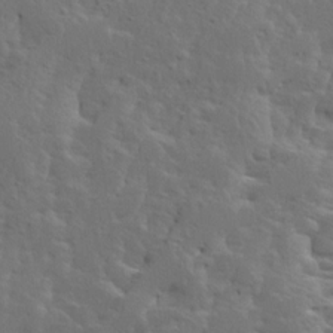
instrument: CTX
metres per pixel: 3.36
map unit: Ave
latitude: 14.1956
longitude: -135.5371
